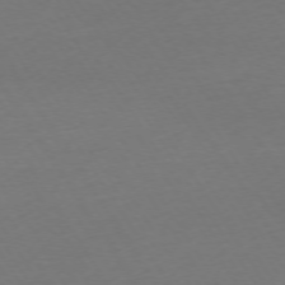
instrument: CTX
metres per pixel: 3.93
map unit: Ap
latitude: -74.9164
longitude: -68.1011
